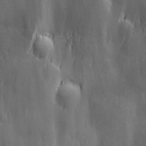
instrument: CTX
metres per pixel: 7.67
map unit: Ave
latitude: 12.9136
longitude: -105.1781
